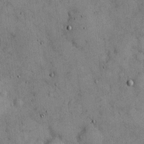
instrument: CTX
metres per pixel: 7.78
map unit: Hto
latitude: 13.3104
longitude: -60.3278
